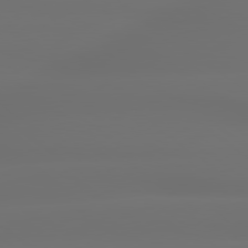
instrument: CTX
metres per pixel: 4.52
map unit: lApd
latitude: 79.3482
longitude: -135.7449
